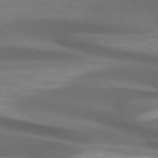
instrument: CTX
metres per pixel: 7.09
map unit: lApd
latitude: 73.7261
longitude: -52.4601
